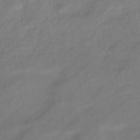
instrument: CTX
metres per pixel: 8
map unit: eHb
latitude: -43.4265
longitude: 85.1809
